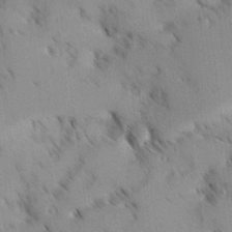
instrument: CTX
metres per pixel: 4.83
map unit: Ave
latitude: 8.6680
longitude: -103.9339
